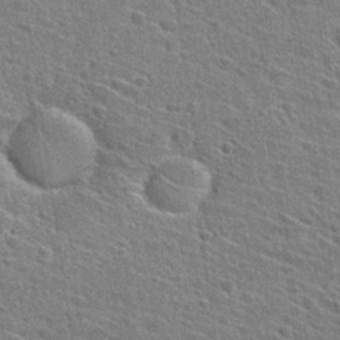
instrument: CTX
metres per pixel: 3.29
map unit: Hto
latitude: 27.7450
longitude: -45.5371
